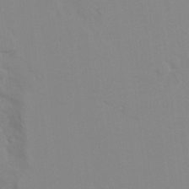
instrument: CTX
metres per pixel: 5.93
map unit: Hto
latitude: 7.4426
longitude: -34.7435
